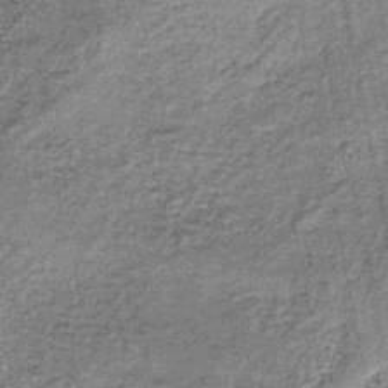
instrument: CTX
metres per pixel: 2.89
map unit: lHb
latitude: -38.1794
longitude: 64.8597
